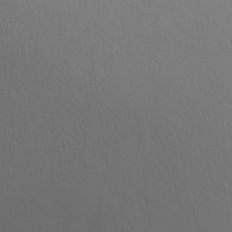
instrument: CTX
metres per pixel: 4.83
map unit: Aa
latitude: 27.9528
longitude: -144.3845
